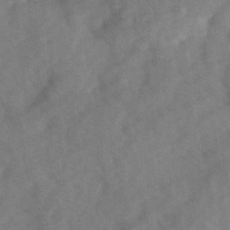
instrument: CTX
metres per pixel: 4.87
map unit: Ave
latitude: 1.3481
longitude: -111.6883
